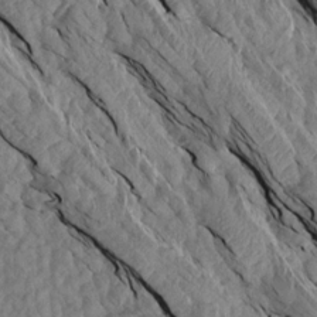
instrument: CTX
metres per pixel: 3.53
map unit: Aa
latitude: 15.5560
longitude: -145.3293
